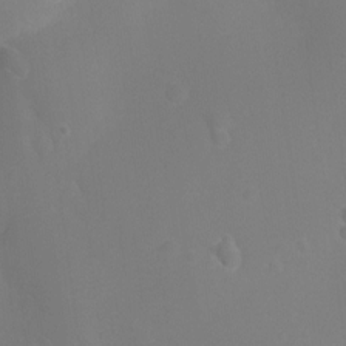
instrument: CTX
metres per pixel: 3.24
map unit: Ht
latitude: -8.9919
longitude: -23.8583
